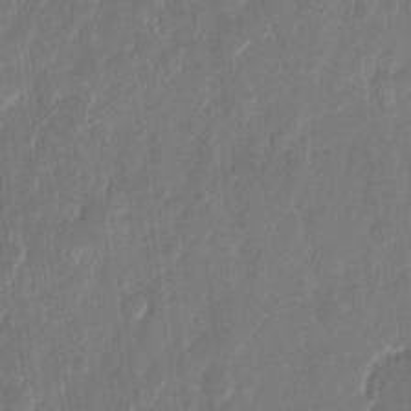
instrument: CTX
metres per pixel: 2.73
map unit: eHh
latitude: 11.4427
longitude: -70.8380
